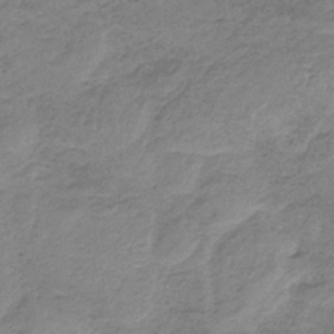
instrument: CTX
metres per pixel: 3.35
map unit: HNb
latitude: -33.4077
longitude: 60.1795
